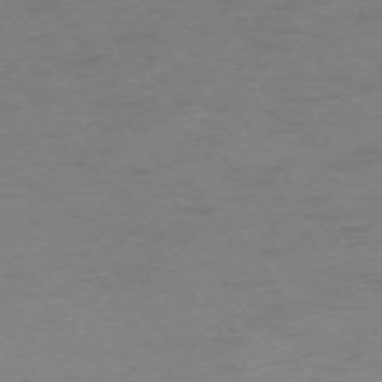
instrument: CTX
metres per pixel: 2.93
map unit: Ap
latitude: -74.8597
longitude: -73.3860
